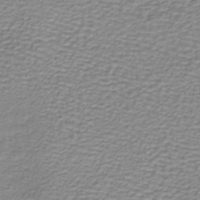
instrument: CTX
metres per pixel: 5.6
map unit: lHb
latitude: -40.0283
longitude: 61.3888
